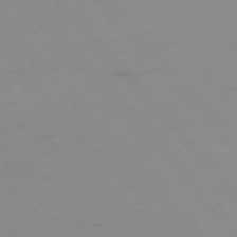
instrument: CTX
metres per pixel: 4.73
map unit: Hpe
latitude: -76.1795
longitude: -19.0647
